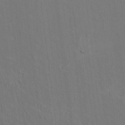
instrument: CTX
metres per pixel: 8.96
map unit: lAvf
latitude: 8.4034
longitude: 168.6140
